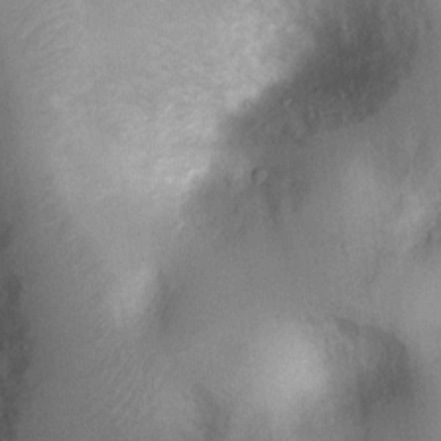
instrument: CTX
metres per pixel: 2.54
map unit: Nhu
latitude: 0.7435
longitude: -18.1766
